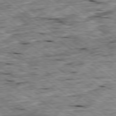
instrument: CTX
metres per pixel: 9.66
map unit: Ap
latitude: -79.0675
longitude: -88.6491
